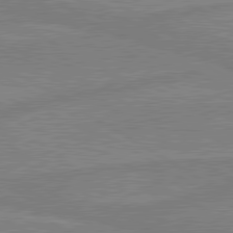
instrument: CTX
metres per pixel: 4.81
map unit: lApd
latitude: 80.2900
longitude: -175.6127
